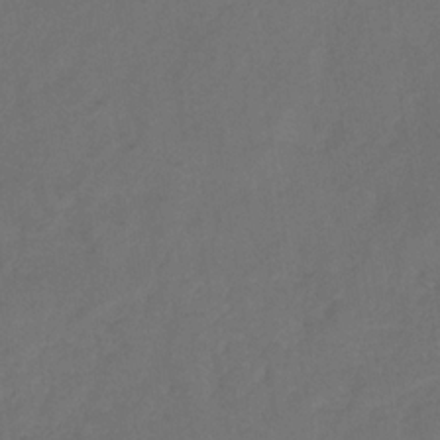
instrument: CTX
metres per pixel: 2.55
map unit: eHb
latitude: -30.6896
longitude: 63.1620
